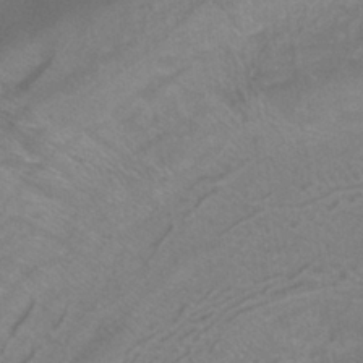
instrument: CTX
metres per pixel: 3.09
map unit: ANa
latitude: -37.4076
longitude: 95.7477
